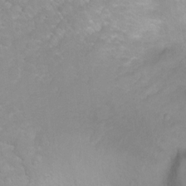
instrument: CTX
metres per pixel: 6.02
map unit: Hto
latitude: 3.0269
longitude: -35.1214
